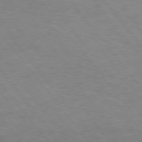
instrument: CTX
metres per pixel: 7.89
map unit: Hpe
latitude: 75.0647
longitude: -143.8017
